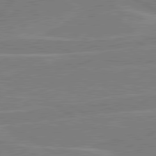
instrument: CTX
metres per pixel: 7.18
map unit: lApd
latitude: 80.7435
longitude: 122.5763
